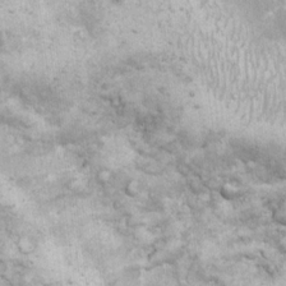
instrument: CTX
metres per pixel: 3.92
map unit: eHh
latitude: 17.2726
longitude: -63.1781
